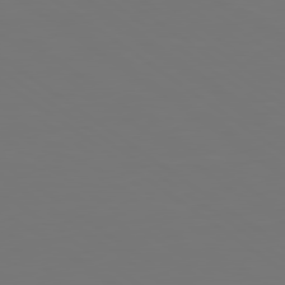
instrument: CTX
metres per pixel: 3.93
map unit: lApd
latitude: 78.9892
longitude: -175.9528
